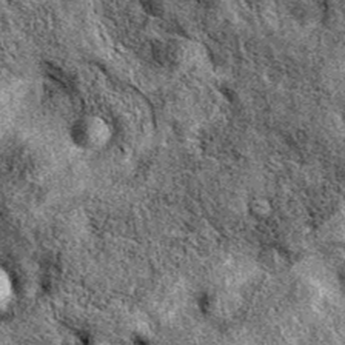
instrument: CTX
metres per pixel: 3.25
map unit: eAb
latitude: 38.3278
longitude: 110.6707
